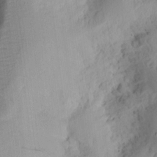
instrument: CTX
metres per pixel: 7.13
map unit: Ht
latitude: 9.3671
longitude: -74.7624
